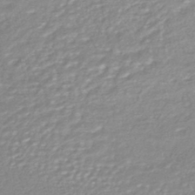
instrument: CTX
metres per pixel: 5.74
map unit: HNhu
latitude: -46.2361
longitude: 98.4251
